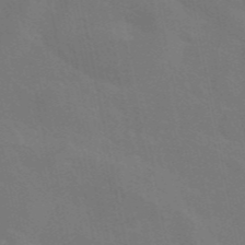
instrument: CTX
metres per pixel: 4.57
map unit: eAb
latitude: 45.9528
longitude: 121.1431
